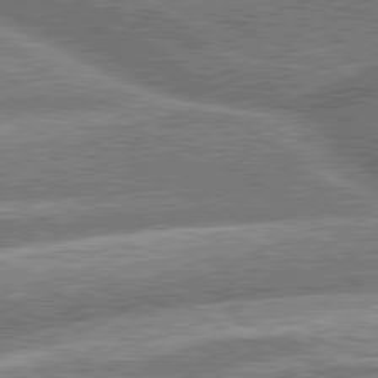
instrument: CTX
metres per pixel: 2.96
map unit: lApd
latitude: 79.9150
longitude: -158.7813
